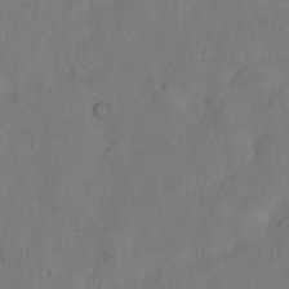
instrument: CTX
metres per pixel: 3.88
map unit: Nhu
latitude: 27.1403
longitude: -73.0459
